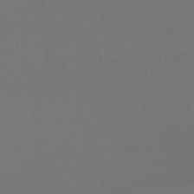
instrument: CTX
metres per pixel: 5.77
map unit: lHb
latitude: -47.0864
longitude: 65.3888
